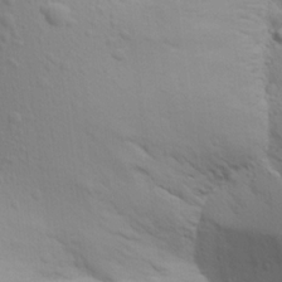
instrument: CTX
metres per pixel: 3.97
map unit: Aa
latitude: 17.0458
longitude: -144.8191
